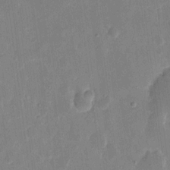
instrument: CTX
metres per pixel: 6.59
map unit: eHh
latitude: 9.6127
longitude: -68.9325
